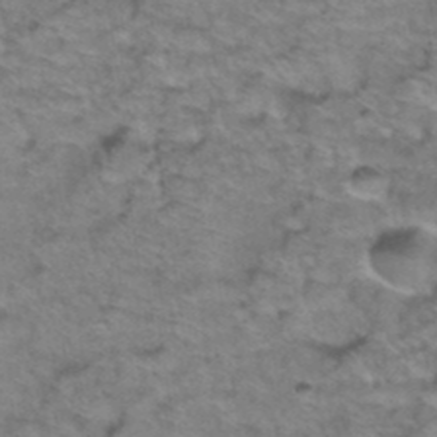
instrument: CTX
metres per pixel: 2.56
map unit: Hto
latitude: 38.8569
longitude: -44.5734
